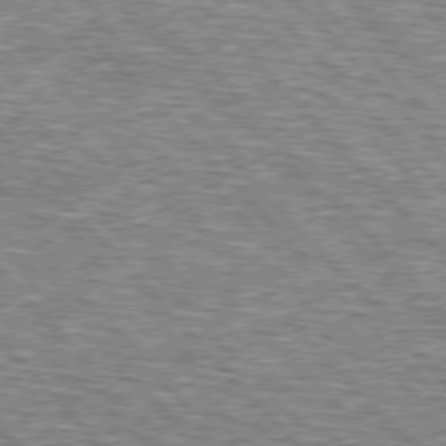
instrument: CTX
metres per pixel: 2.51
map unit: lApd
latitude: 76.3278
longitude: -75.1970
